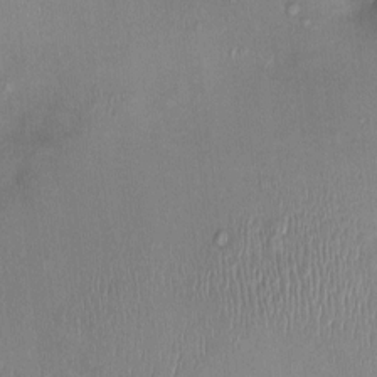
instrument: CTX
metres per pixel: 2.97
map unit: Nhu
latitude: 0.2900
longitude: -14.5168
